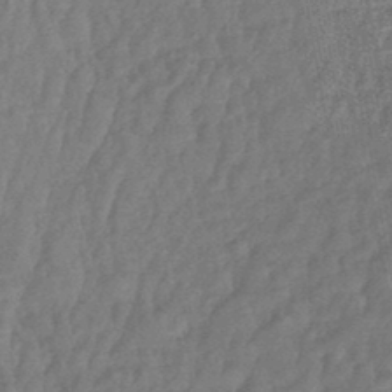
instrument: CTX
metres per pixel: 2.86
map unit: lHb
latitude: -43.8800
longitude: 80.0661
